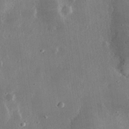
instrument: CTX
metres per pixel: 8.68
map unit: lHvf
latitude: 32.1011
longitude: -91.2159
